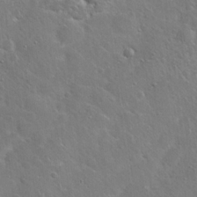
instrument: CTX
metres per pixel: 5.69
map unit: Hto
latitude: 19.7071
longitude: -49.4615
